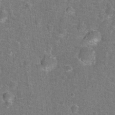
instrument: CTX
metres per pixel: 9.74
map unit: Hto
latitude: 17.1592
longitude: -42.8002
